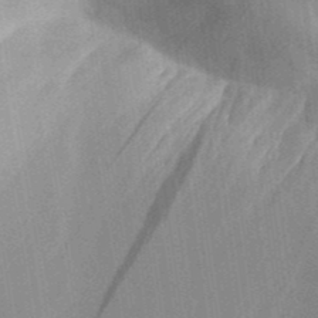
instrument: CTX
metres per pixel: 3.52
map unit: Aa
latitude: 31.4238
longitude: -142.1200
